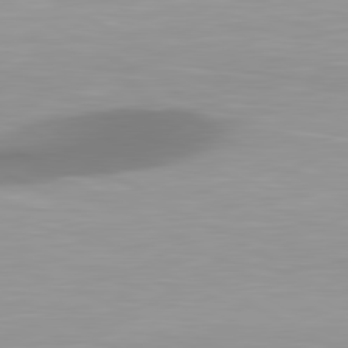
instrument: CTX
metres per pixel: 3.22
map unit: lApd
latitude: 80.7435
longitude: 174.3684
